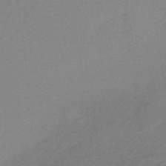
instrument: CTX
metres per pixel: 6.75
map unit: lHb
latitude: -37.6155
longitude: 60.8219
